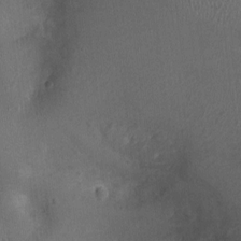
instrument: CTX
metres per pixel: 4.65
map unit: Ht
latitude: -3.6721
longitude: -15.7828
